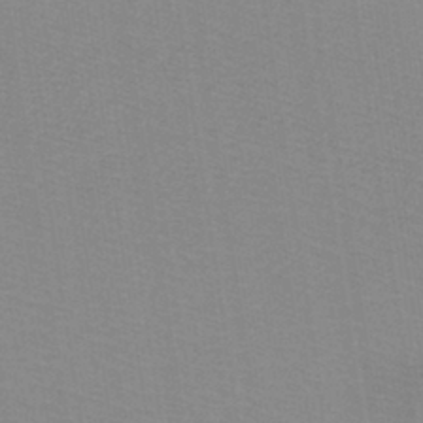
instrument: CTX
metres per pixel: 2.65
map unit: lHb
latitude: -40.8786
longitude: 53.0864
